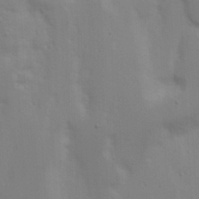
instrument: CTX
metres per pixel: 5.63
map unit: Nhu
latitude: 19.8016
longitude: -73.0648
